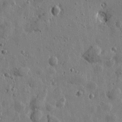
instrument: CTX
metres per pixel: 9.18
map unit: Htu
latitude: 0.4034
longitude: -178.1578
